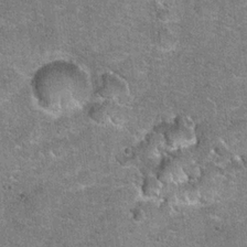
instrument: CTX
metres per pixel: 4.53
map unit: Hto
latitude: 20.1767
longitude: -49.1025
